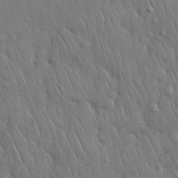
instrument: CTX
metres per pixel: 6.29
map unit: Nhu
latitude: 28.1011
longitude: -68.2901
